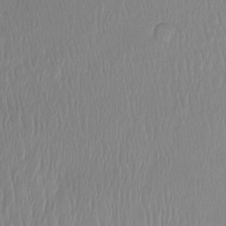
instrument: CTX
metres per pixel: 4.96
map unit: Htu
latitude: -14.8786
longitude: -44.5734
